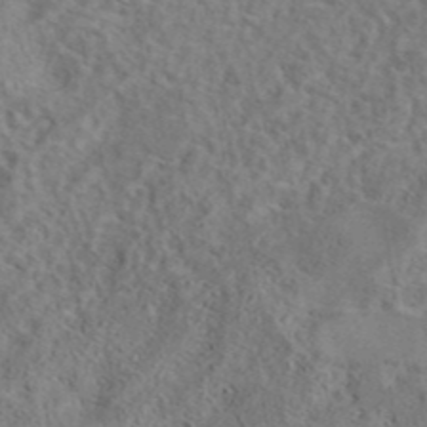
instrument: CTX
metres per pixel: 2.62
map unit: eAb
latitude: 41.4993
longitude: 104.1794
